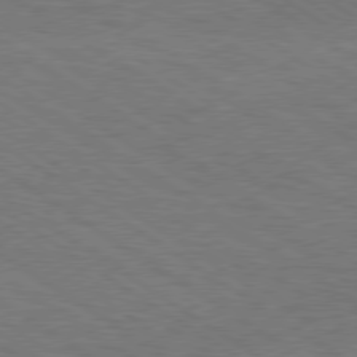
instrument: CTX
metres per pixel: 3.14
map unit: Hpe
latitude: 78.0633
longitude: -121.0081
